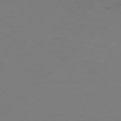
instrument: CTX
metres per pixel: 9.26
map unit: Hpe
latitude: 75.5749
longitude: -139.5938
